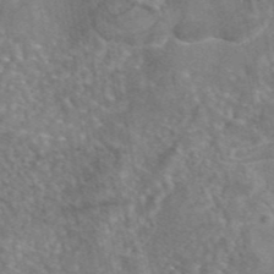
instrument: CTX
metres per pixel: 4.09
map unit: eAb
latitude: 45.1214
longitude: 106.7463
